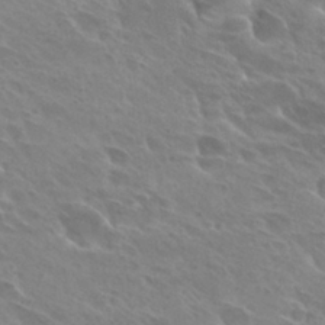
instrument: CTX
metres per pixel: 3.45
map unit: Hto
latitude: 27.8961
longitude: -40.4412
